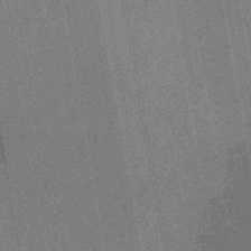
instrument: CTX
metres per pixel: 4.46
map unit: HNb
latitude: -44.7085
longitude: -37.5938
